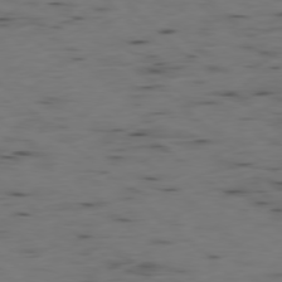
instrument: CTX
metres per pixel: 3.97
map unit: Ap
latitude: -78.1416
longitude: -74.7813
